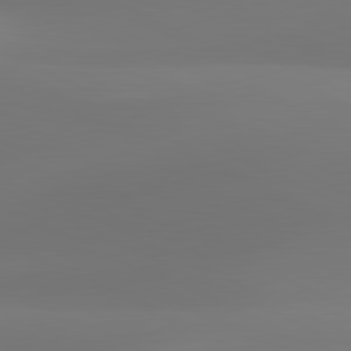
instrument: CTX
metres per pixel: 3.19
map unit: lApd
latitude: 81.4615
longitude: 128.8408
